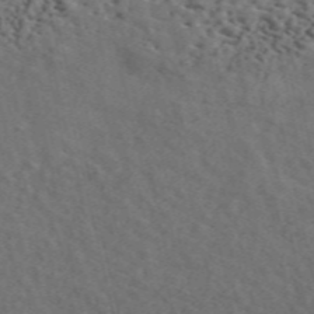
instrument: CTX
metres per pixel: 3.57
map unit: ANa
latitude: 49.7828
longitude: -80.9325
